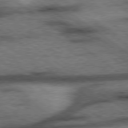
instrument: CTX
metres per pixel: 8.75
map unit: Hpe
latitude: 78.3656
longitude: -155.6505
